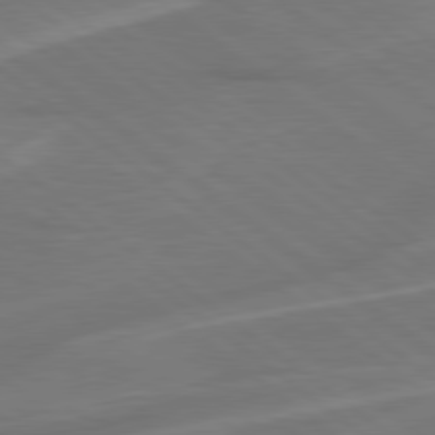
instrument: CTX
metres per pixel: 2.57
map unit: lApd
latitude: 79.1026
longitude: -141.4804
